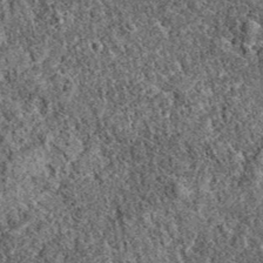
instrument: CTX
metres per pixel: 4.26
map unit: eAb
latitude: 38.5357
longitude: 111.5777
